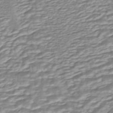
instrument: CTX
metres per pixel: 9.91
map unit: ANa
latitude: -44.3495
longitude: 104.9352
